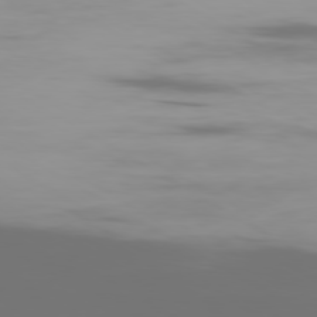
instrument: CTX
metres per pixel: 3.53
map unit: Ap
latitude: -80.1984
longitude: -61.2159
